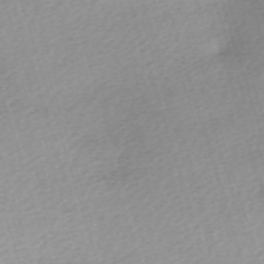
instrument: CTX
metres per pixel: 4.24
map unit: eHh
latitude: -62.1228
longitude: 53.7855
